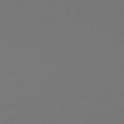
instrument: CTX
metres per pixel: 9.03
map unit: lHb
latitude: -47.6344
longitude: 63.1809
